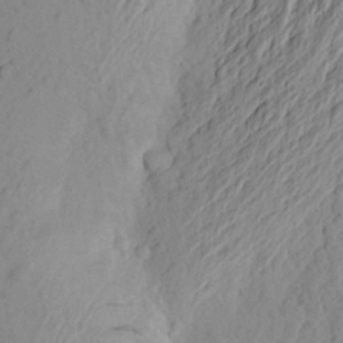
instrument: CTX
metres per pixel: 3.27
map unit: Aa
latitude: 24.5167
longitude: -149.4237
